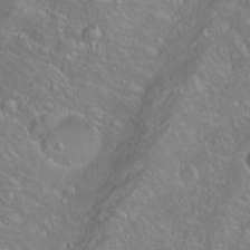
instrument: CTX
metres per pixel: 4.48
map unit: Nhu
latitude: -4.2550
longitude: -87.7827
